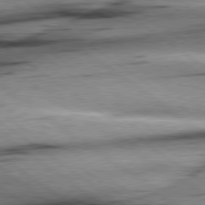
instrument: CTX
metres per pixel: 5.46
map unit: Hpe
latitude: 78.8947
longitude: -155.2348
